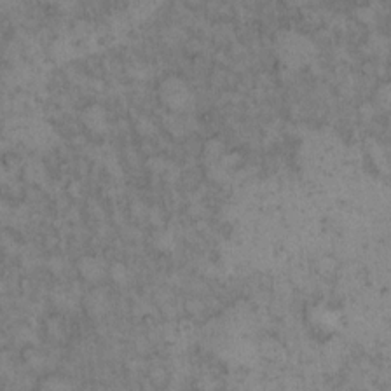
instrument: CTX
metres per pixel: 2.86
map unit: eHh
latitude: 13.8395
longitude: -64.0822
